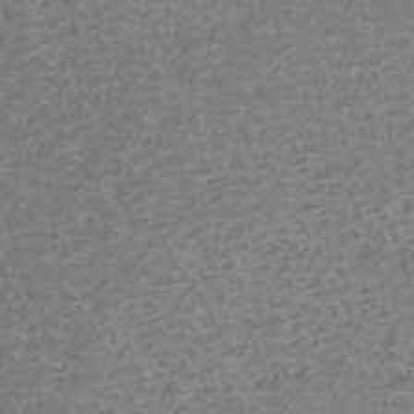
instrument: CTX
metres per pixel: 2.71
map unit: Nhe
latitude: -45.3888
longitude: 152.7463
